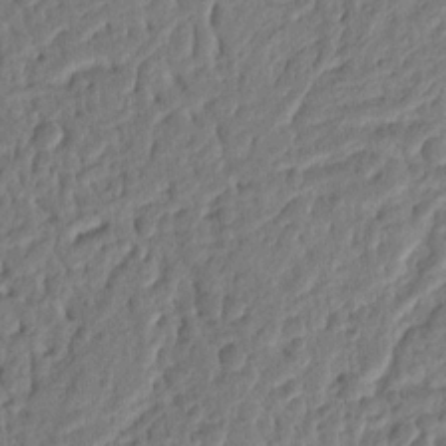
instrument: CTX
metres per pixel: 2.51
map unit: Ht
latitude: 11.4427
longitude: -75.9339
